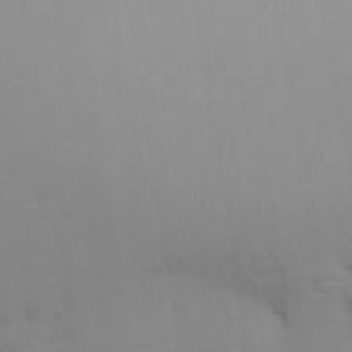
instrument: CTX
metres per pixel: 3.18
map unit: Aa
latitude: 29.1025
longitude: -139.1592
